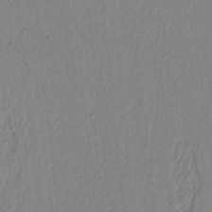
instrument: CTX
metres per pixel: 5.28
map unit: lAvf
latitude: 6.3656
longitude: 165.5399
